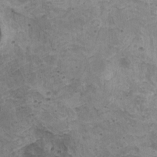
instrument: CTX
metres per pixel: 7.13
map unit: HNhu
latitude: 4.8758
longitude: 3.0864
